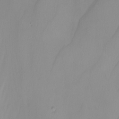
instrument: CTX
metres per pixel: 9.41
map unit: Nhu
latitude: -4.9352
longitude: -95.0270
